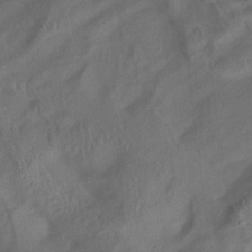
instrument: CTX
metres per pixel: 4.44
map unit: Aa
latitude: 10.1389
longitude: -142.7624
